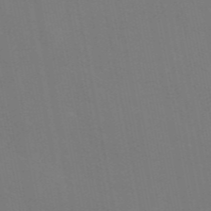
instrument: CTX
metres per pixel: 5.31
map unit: eAb
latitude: 47.0081
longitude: 121.2754
